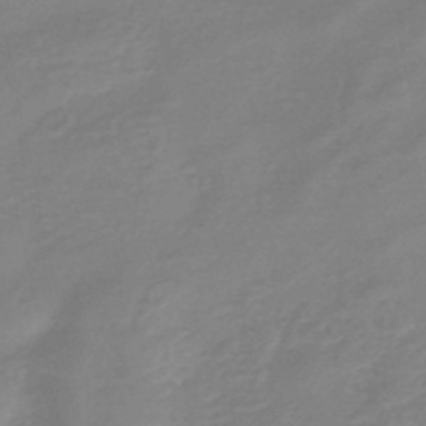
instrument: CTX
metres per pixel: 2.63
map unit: eHb
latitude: -45.3699
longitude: 81.7478
